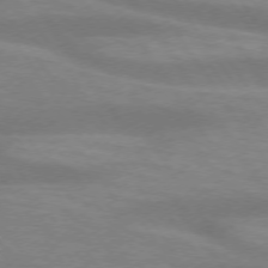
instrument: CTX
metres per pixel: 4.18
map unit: lApd
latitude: 73.8206
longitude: -54.4412
